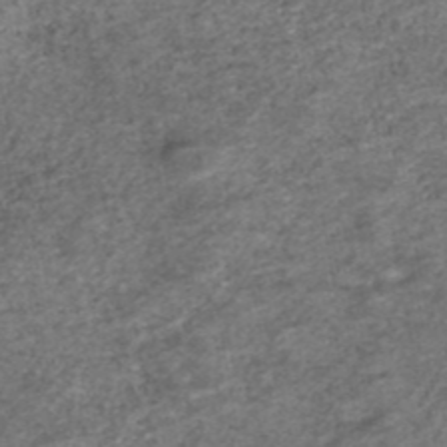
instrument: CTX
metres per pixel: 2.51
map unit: ANa
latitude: 42.2712
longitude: 27.1998
